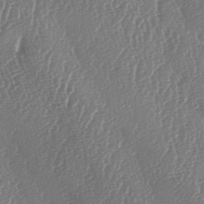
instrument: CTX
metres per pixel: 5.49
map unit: lAa
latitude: -6.7841
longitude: -129.6316
